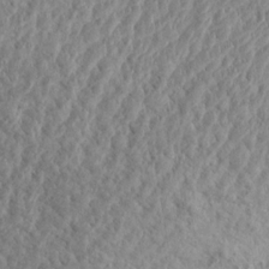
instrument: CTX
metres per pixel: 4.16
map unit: Aa
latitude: 15.2915
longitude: -142.2145
